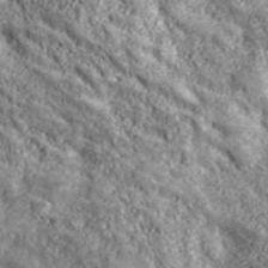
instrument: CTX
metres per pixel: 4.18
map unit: eHh
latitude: 43.5938
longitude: -89.7072
